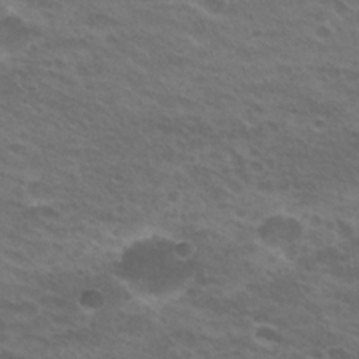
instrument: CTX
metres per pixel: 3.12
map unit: Hto
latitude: 26.3089
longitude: -29.3104
